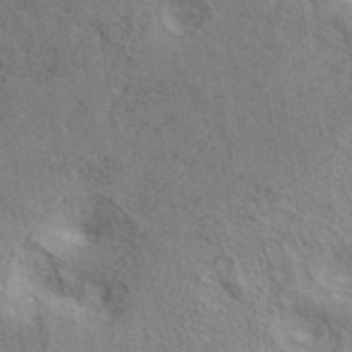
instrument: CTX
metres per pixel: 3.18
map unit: ANa
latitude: 41.7828
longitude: 14.0661
